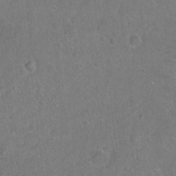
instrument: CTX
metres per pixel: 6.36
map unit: Ht
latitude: -6.1983
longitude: -36.9892
